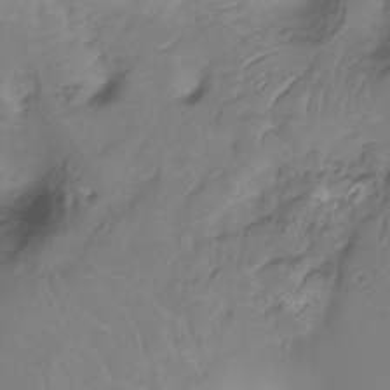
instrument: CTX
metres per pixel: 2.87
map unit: Nhu
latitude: -11.8611
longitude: -22.7057
